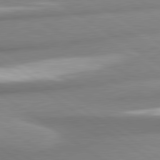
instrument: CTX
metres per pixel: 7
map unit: lApd
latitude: 80.8947
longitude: -177.5560
